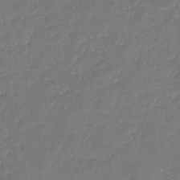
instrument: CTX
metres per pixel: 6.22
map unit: eHb
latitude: -30.8975
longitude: 73.1431
